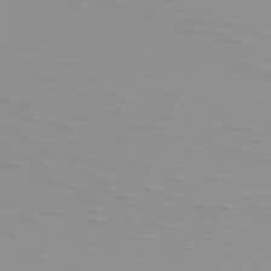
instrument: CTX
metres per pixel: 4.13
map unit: Hpe
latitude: 75.6883
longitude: -125.4804
